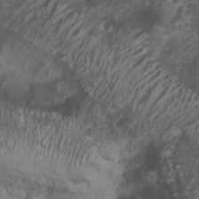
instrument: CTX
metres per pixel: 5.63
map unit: Nhu
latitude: 7.7450
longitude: -21.7072
